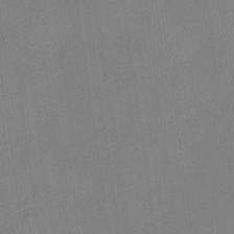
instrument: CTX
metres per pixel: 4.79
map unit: HNhu
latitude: 6.3467
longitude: 0.4440
